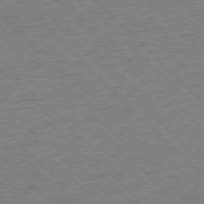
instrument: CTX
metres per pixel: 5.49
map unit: Ap
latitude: -77.3321
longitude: -85.7450
